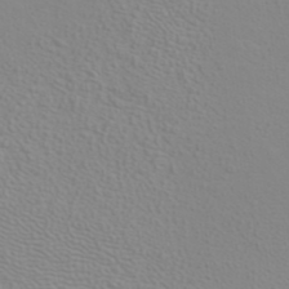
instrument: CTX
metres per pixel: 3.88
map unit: ANa
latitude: 40.0255
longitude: 20.6896
